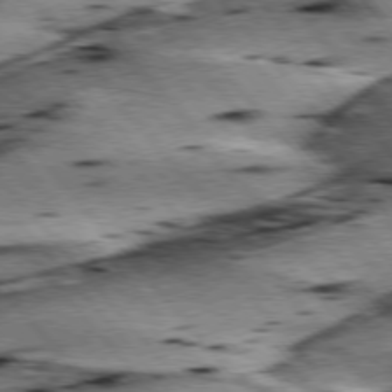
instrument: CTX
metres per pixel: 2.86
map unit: lApd
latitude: 76.1955
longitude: -71.4426
